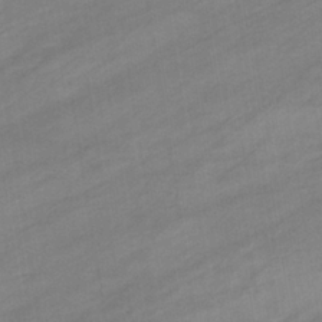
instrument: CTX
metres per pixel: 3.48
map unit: eHb
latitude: -37.1053
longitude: 78.3117
